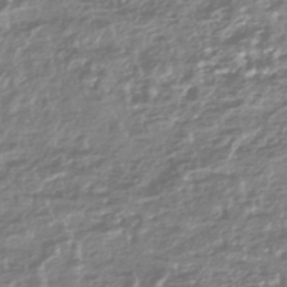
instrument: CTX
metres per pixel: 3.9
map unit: HNhu
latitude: -44.5574
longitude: 97.9745
